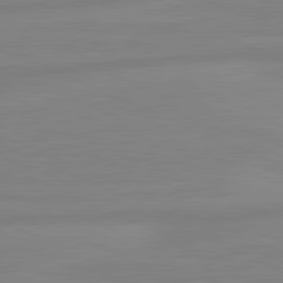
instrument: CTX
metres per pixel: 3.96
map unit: lApd
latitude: 81.5371
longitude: -174.0633
